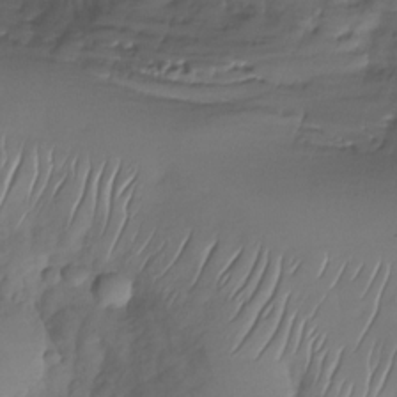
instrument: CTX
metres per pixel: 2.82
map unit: Nhu
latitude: -29.2754
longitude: -60.4601
